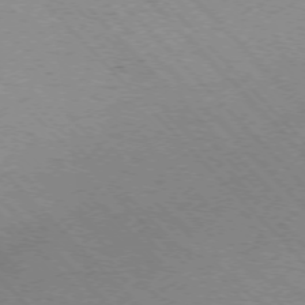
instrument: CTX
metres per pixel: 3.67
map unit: Ap
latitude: -75.4077
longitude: -80.7624
